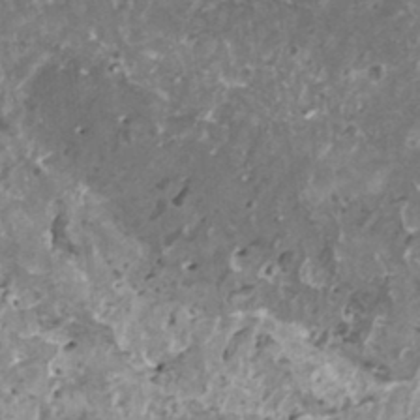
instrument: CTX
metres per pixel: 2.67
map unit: HNhu
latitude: 1.1214
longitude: 6.1417
